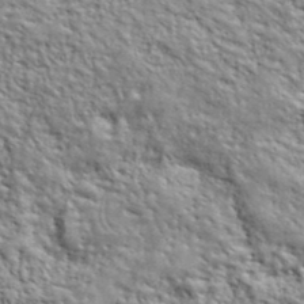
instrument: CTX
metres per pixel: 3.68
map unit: lHvf
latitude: 40.0633
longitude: -89.1404
